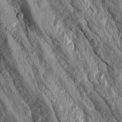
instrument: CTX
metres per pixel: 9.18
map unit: Aa
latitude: 16.2712
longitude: -145.3859
